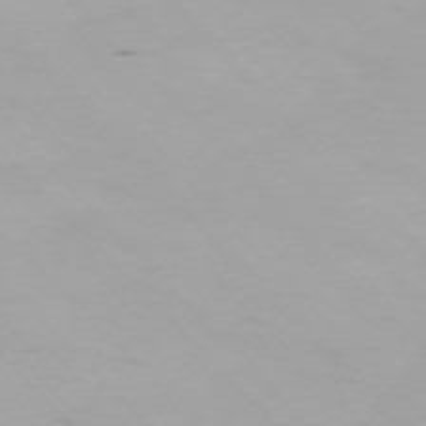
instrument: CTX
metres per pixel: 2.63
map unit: Ap
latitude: -75.4833
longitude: -68.9892
